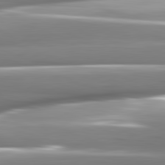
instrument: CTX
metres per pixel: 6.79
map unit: lApd
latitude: 82.2711
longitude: -141.7638
